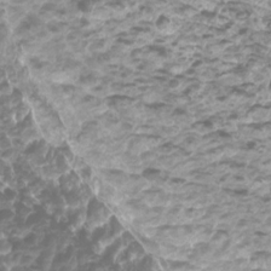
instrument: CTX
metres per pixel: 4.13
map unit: Htu
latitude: 3.4804
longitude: -21.1026
